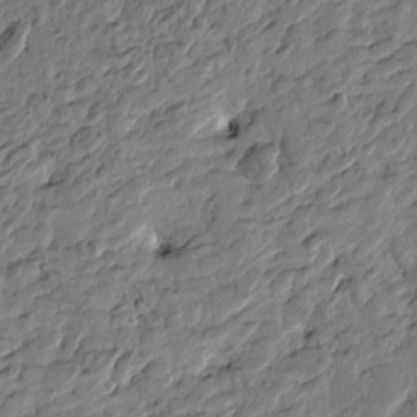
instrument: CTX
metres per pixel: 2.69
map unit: Htu
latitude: -2.1983
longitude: -178.8002
